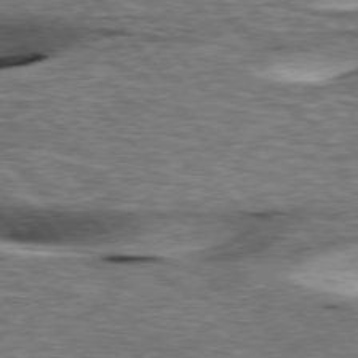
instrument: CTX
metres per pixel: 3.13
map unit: lApd
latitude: 76.7057
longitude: -60.4412
